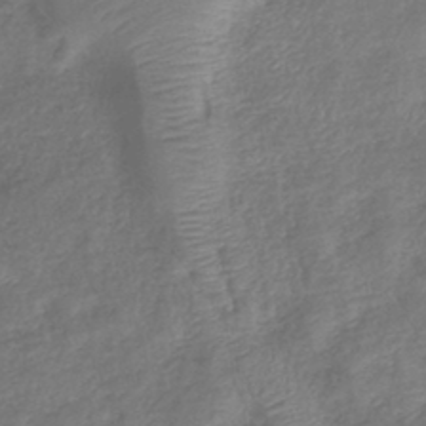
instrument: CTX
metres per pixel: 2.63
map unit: lHb
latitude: -41.3698
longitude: 79.2376
